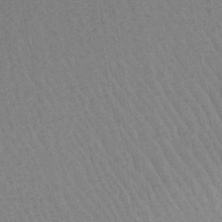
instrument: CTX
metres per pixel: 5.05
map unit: lHb
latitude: -40.8408
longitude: 60.9731
